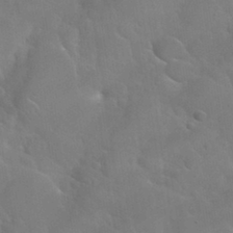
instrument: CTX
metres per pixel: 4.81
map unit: Nhu
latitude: 31.2726
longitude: -53.8206
